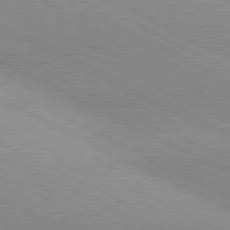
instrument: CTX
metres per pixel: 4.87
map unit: lApd
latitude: 80.8758
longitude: 134.1039
